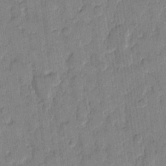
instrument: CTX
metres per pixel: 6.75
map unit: eHh
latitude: 11.3482
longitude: -65.8772
